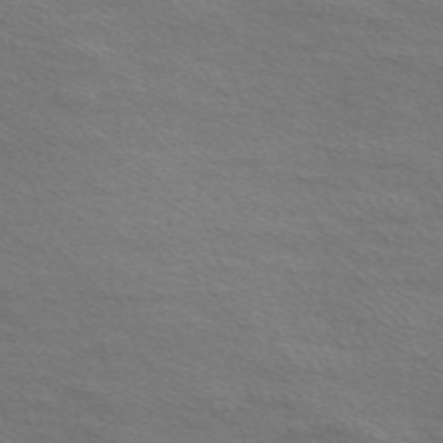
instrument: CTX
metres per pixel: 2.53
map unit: Nve
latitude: -57.0486
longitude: 60.1417
